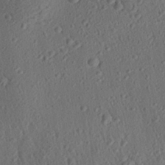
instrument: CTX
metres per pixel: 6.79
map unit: Aa
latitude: 27.9339
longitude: -141.9339
